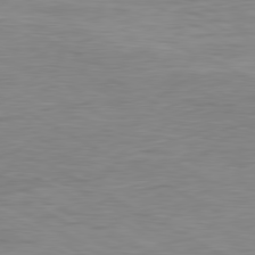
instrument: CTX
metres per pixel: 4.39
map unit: Ap
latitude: -81.1809
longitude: -78.2712
